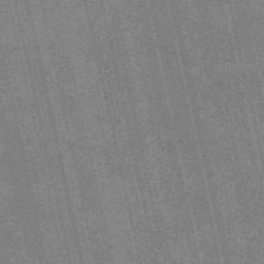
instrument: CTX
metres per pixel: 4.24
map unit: HNb
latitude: -53.5966
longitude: -37.8961
